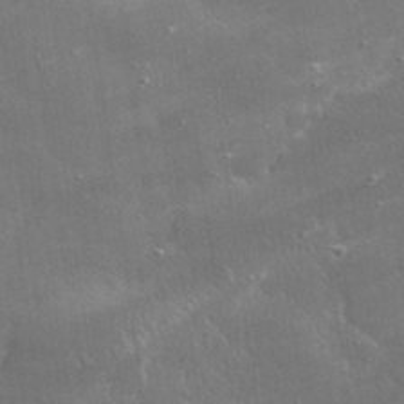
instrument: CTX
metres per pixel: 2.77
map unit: lHvf
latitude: 32.1011
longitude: -92.3656
